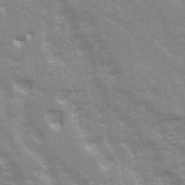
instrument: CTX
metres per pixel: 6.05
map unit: Ave
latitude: 21.9528
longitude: -133.7450
